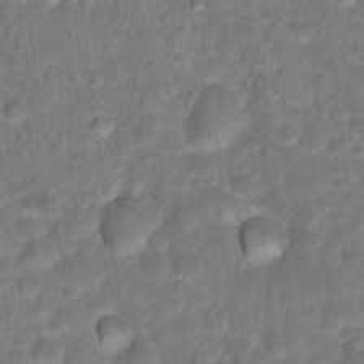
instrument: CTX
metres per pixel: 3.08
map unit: Hto
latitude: 17.8017
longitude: -40.3656
